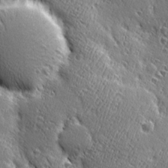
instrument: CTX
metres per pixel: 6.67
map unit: Ave
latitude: 20.7058
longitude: -135.9906
